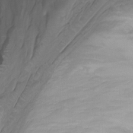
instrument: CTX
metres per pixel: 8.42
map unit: Nhu
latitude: -13.5966
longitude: -63.6883
